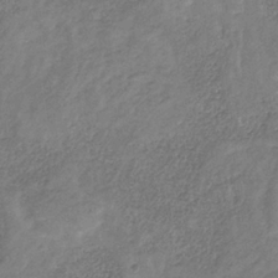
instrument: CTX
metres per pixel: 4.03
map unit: HNb
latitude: -32.6141
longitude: 59.6154
